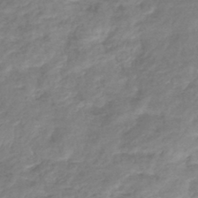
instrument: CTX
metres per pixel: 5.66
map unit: eHb
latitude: -41.2754
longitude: 81.8234
